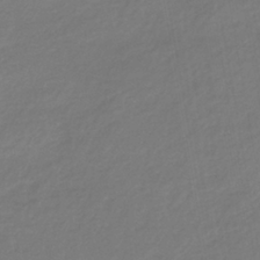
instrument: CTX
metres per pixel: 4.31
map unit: lHb
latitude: -38.6708
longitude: 72.4629
